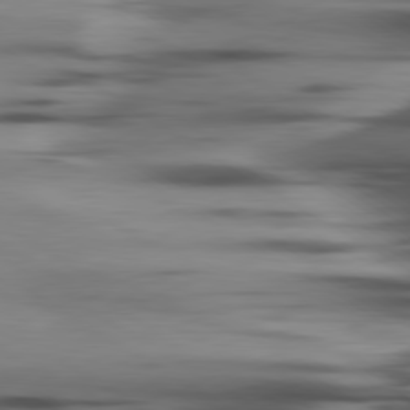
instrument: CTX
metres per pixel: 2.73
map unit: lApd
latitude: 80.2900
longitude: -121.5560
